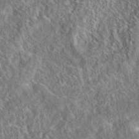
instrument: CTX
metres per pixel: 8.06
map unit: eAb
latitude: 36.6302
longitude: 112.1039
